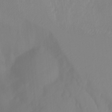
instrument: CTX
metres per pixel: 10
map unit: Ht
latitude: -15.0298
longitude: -54.9136
